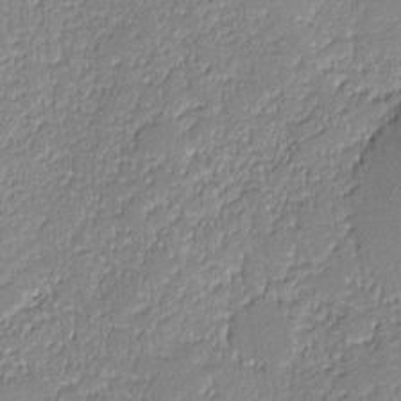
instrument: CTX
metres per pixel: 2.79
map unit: lHvf
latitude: -12.7841
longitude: -103.7072
